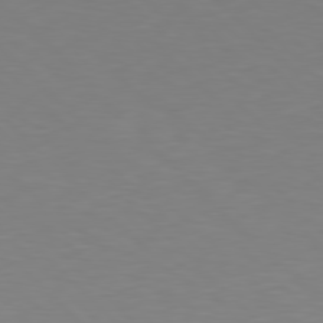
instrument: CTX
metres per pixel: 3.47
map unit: Hpe
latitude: 77.6882
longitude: -175.2348
